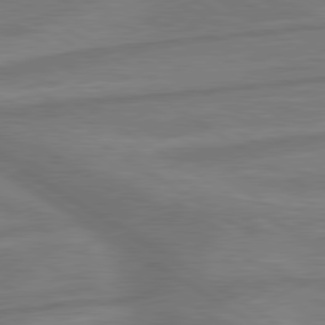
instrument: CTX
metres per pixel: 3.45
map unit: lApd
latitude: 79.9717
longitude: -172.1766
